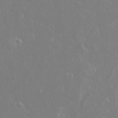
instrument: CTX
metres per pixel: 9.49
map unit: lAvf
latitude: 15.2726
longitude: -128.9514
